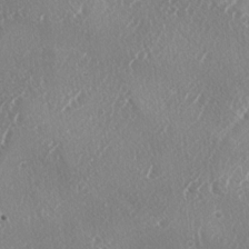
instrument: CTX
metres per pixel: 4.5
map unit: lAa
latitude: -4.4440
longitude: -126.3090
